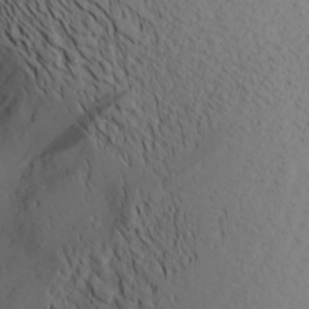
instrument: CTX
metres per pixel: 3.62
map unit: Aa
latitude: 20.7624
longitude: -145.4993
